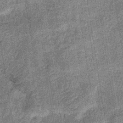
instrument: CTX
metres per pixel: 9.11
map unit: eHb
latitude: -35.9367
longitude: 73.5966
